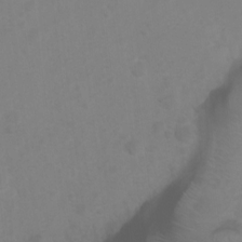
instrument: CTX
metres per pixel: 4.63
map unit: Ht
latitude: 2.4601
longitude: -22.8191
